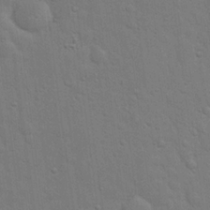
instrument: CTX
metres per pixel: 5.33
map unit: eHh
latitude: 19.8016
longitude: -62.4223
